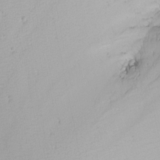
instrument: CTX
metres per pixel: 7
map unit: Nhu
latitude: -4.0283
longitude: -88.8380
